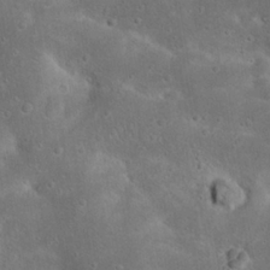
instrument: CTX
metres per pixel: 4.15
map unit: Nhu
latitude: 22.8947
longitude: -71.5938
